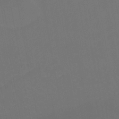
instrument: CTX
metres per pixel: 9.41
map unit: HNhu
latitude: -45.7289
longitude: 93.3132
